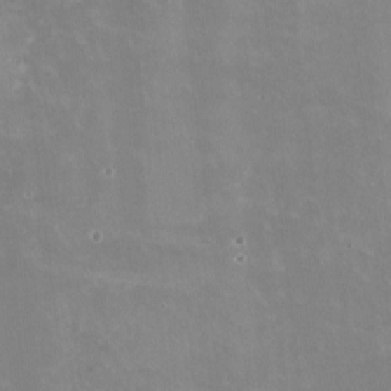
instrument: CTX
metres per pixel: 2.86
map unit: HNhu
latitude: -1.0109
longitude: -3.8016
